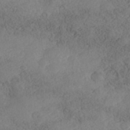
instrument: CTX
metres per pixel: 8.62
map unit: Nhe
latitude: -41.0864
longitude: -110.9136
